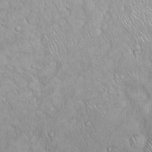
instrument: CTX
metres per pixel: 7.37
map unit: Hto
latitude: 17.3482
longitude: -58.9514
